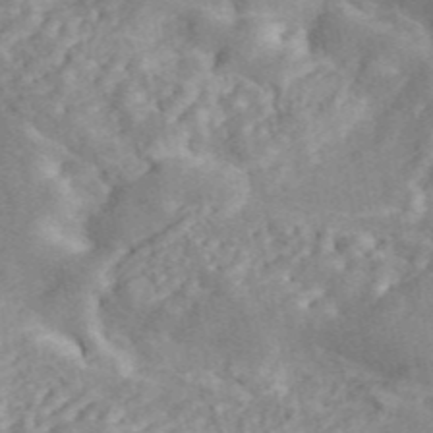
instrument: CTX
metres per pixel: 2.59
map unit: ANa
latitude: 45.7072
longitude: 24.7652
